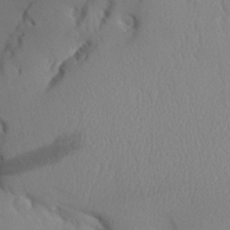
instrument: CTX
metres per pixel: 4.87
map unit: Aa
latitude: 30.9325
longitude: -141.3292
